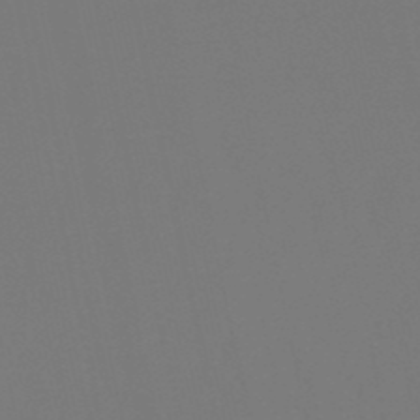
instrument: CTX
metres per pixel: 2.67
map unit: lHb
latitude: -50.1039
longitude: 70.2551
